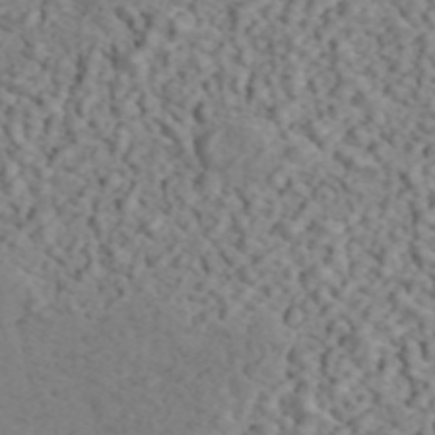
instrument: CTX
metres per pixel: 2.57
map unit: ANa
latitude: 44.7246
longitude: 21.5588
